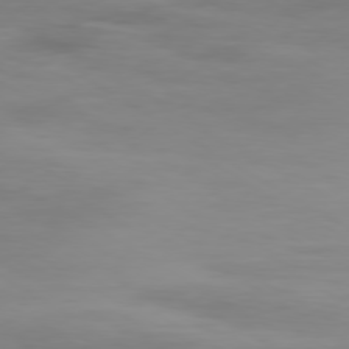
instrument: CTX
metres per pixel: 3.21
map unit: Ap
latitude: -79.5588
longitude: -92.1200
